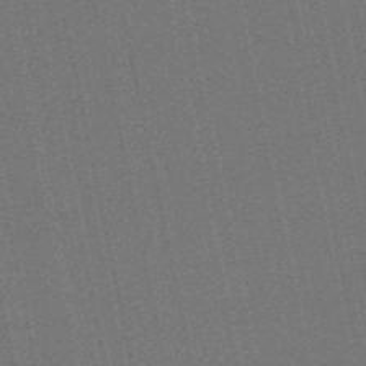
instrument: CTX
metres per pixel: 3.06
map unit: lHb
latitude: -50.6518
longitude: 79.5588
